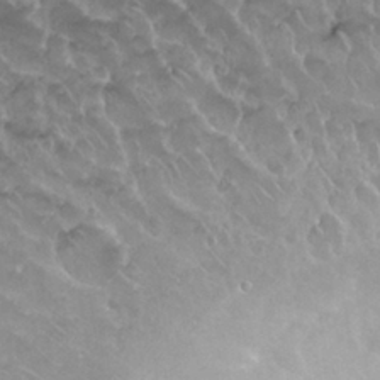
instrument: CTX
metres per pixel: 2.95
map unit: Nhu
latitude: 27.2726
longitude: -53.8772
